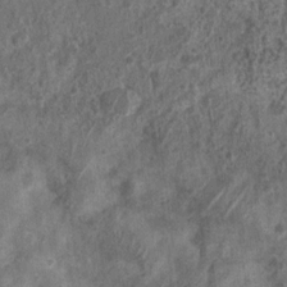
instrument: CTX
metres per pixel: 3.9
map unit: Nhu
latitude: 7.9339
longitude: -20.4790
